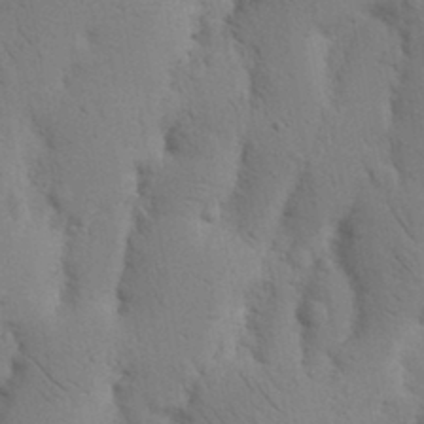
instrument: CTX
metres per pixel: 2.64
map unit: Nhu
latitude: 16.1200
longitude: -75.8205
